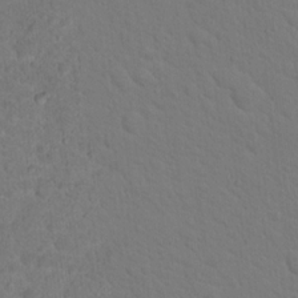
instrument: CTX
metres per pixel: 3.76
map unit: Hto
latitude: 18.4034
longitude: -34.0444
